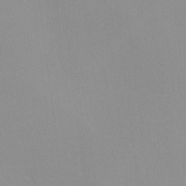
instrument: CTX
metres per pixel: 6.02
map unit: lHvf
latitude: -12.2173
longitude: -102.0633
